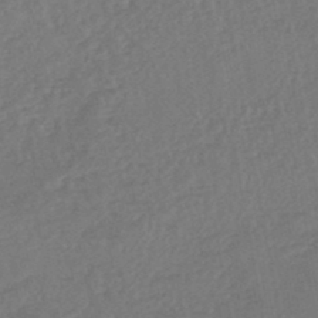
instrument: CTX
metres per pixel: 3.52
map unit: lHb
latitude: -44.7652
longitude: 80.1795
